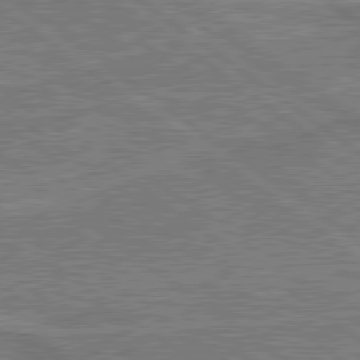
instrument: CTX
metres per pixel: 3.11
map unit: lApd
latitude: 79.7072
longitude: 167.2943
